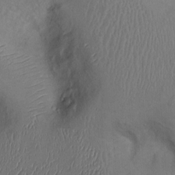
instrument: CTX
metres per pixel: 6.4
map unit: Ht
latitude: 0.1011
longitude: -13.6316
